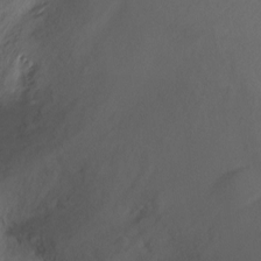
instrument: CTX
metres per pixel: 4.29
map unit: Ht
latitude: -11.8989
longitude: -35.4804
